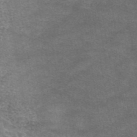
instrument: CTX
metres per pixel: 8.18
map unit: eAb
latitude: 44.8947
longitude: 103.6155
